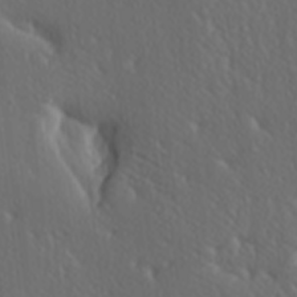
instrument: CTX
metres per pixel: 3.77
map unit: lAa
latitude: -7.1620
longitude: -124.0255
